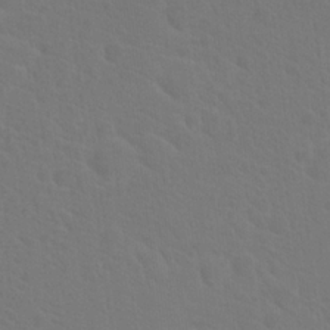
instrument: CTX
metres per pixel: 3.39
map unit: Hto
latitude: 19.8205
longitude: -40.0444
